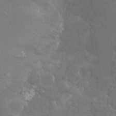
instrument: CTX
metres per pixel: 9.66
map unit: Hto
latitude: -7.9178
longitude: -46.5546
